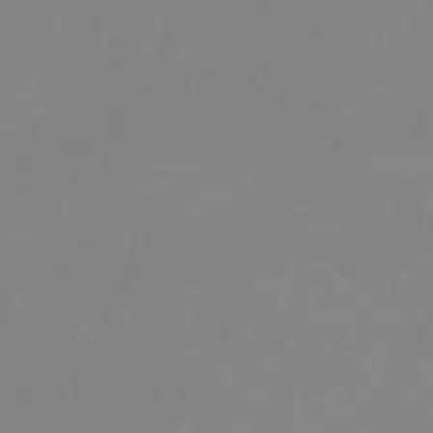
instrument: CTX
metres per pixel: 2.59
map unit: HNb
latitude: -53.7666
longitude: -50.4979
